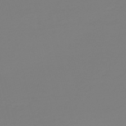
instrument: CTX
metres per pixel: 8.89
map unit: HNb
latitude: -54.4062
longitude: -50.4412
